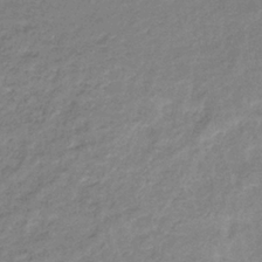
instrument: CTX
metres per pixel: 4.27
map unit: eHb
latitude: -36.8786
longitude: 74.8786
